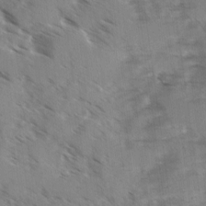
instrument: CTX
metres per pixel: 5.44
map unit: Ave
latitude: 0.4034
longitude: -110.8002
